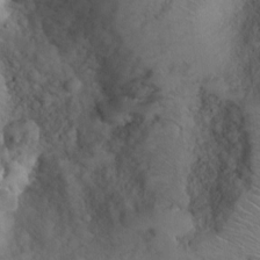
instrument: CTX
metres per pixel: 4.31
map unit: Ht
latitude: 7.8016
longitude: -29.8961
